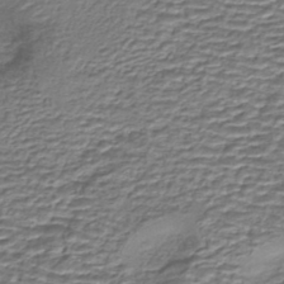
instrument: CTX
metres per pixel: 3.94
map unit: eHh
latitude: -43.0108
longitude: 117.5777
